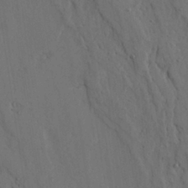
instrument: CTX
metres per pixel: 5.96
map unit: Ave
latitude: 23.4615
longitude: -134.7057
